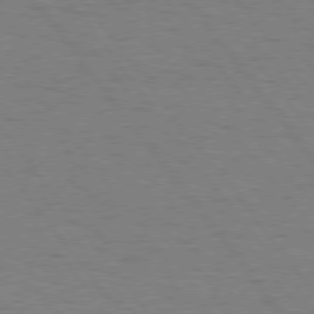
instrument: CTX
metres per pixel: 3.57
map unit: Hpe
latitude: 74.8947
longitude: -136.7058
